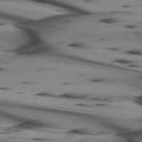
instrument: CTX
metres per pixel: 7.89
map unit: lApd
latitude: 74.7624
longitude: -65.3104
